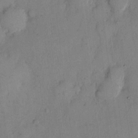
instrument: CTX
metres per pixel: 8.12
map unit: eHh
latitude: 12.8191
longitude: -61.8016
